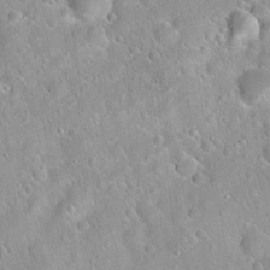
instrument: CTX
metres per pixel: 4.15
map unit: Hto
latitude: 21.4805
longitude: -52.8191
